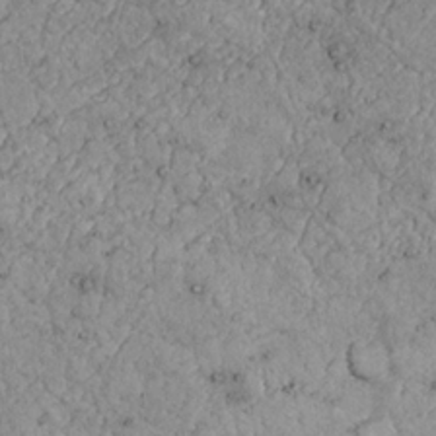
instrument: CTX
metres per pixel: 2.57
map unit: Nhu
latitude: 22.1200
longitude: -69.6883
